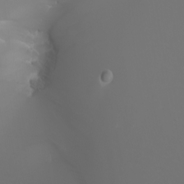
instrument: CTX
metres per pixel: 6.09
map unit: Nhu
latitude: -5.2376
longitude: -90.0255
